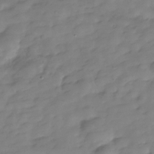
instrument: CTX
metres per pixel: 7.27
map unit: Hve
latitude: -29.8233
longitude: 91.6533
